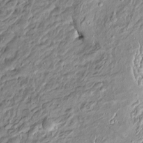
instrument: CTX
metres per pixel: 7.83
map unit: Htu
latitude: -6.0472
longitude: 157.6722
